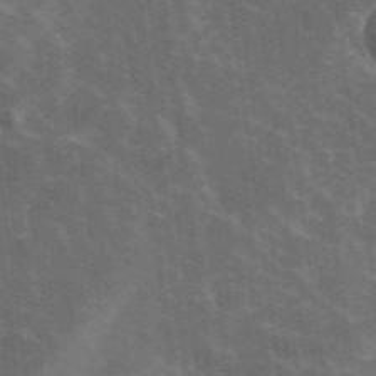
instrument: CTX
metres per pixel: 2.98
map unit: lHvf
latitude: 37.1403
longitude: -91.0836
